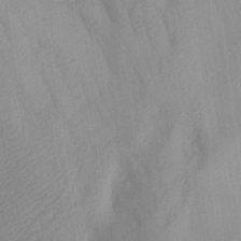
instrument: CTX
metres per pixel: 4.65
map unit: Aa
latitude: 26.3278
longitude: -143.8206
